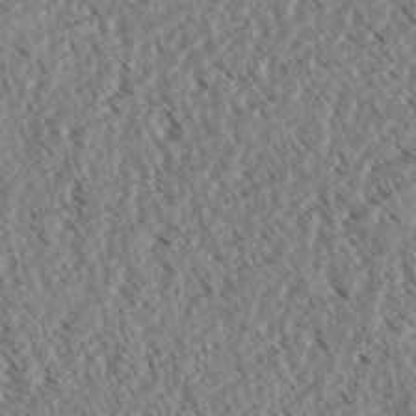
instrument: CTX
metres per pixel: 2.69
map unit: eHh
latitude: 35.2159
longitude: -139.3671
